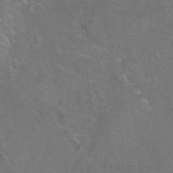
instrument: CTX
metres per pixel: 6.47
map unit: Ht
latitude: -7.3698
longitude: -36.7435
